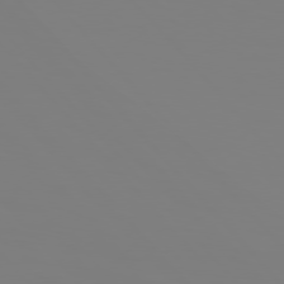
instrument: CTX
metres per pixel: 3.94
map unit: Hpe
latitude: 76.8758
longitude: -160.7624
